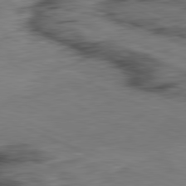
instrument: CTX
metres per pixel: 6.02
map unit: Ap
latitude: -81.7289
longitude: -71.3481
